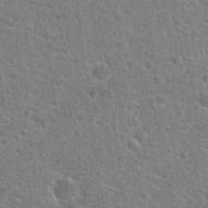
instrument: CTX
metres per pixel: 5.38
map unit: Hto
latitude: 22.1956
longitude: -44.4601
